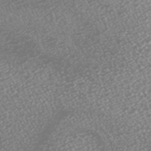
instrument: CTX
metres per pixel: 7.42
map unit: Nhu
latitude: -7.4454
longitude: -91.8016
